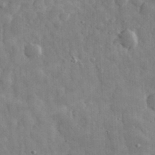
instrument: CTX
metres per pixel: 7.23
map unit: eHh
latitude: 32.3845
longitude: -69.5938
